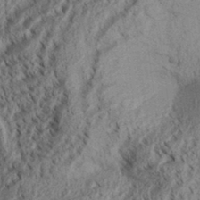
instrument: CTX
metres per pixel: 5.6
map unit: Aa
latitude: 31.2348
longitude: -137.4049
